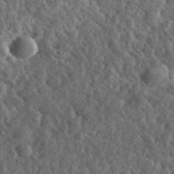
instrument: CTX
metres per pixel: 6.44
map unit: eHh
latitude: 34.8002
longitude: -78.9892
